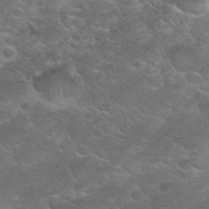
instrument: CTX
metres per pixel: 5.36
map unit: Hto
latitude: 25.5182
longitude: -50.1766
